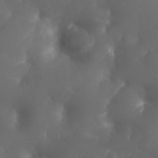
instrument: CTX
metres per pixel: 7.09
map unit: Nhu
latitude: 26.2523
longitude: -63.9150
